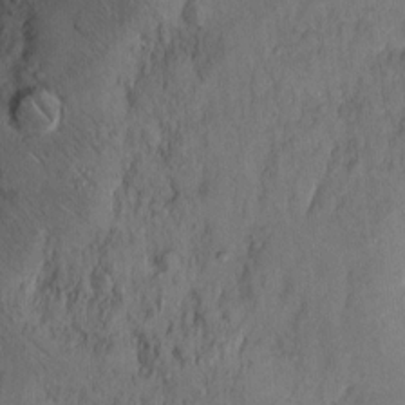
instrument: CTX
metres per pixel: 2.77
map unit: Hto
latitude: 11.8961
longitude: -59.0647
